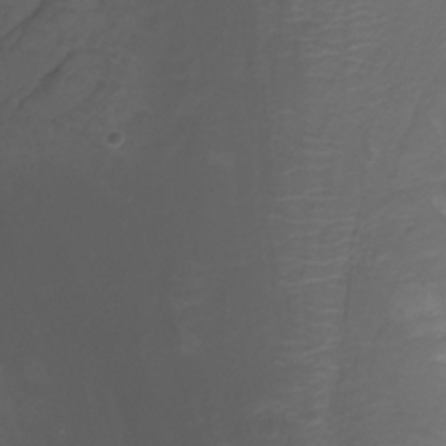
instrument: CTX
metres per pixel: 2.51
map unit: Nhu
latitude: -8.3306
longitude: -79.4616
